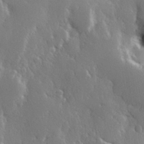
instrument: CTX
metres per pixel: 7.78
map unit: Hve
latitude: 27.4615
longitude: 150.1039
